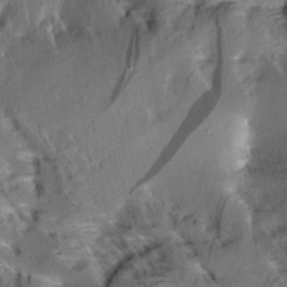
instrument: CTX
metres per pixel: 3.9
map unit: Aa
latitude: 9.6694
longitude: -141.8016
